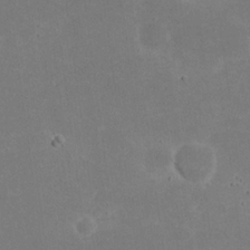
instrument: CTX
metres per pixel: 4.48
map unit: eHh
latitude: 20.9703
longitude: -71.6316
